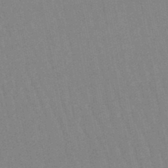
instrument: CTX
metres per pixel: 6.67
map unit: lHb
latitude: -45.9178
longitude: 78.4440
